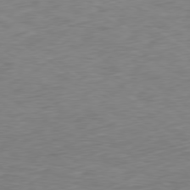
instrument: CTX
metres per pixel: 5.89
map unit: Hpe
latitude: -79.3131
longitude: 10.2551
